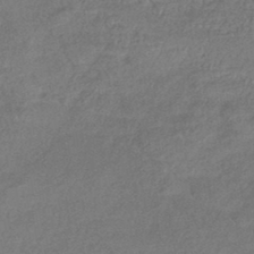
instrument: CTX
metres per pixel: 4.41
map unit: eHb
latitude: -42.2739
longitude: 83.7289
